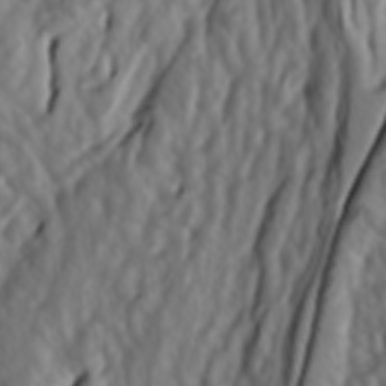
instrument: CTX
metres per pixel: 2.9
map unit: lAa
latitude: -6.8219
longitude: -124.0255
